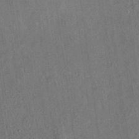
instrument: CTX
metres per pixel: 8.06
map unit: eAb
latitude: 35.1403
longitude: 109.3699
